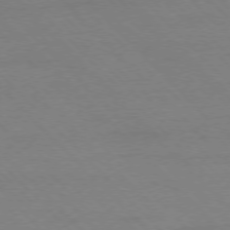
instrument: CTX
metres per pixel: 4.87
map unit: Ap
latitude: -77.3510
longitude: -87.3104
